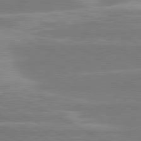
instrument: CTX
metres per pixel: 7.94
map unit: lApd
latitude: 81.0080
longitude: -128.9891
